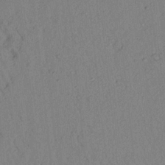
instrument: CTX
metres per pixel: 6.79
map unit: Aa
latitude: 21.2915
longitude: -147.4994
